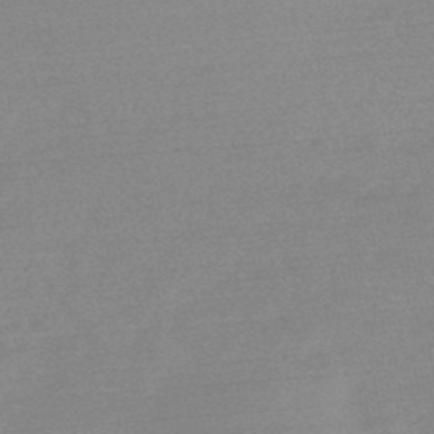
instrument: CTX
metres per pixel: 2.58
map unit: HNb
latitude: -49.5588
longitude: -38.6301
